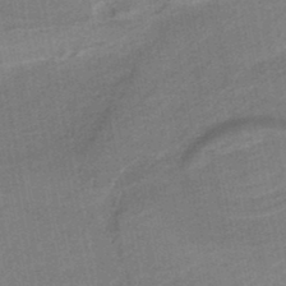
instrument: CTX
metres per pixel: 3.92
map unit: lHb
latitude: -38.8597
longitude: 54.6330
